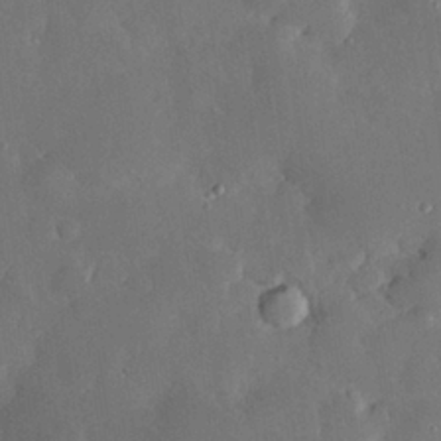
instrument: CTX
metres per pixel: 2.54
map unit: Hve
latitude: 25.5560
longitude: 150.6896
